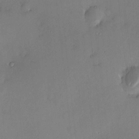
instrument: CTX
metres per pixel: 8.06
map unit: HNhu
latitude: 6.9514
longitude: 5.8044
